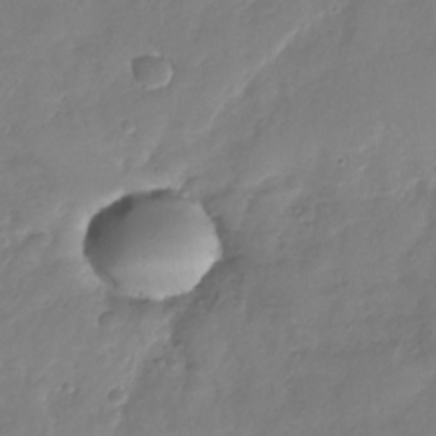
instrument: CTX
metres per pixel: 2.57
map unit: Nhu
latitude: -28.9164
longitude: -60.8758
